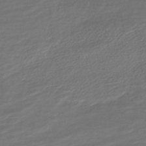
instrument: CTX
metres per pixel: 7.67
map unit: HNhu
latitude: -44.8408
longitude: 96.9920
